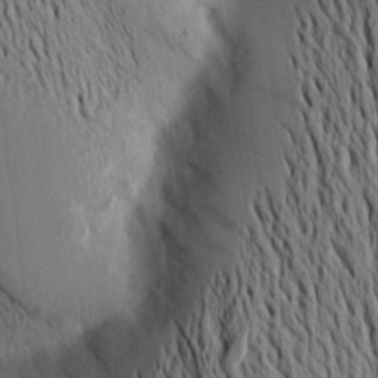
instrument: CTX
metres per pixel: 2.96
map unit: Aa
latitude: 15.7639
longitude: -148.2145
